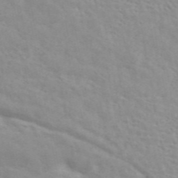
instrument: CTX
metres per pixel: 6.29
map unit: ANa
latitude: 45.5182
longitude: 26.1038
